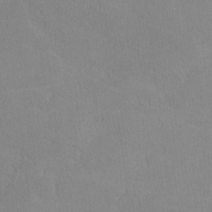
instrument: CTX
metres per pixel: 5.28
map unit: lHvf
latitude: -10.4629
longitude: -100.0255
